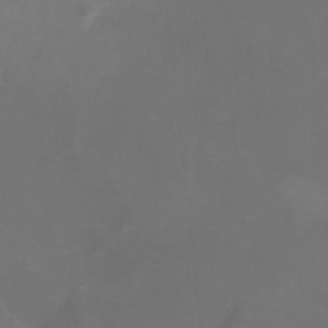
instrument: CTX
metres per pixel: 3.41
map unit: Htu
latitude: -6.2739
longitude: -71.4426
